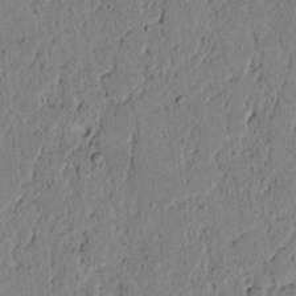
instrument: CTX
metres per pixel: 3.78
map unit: lAvf
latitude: 5.2159
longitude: 165.1998
